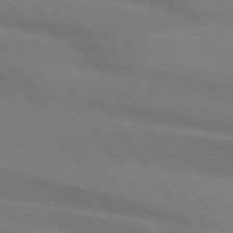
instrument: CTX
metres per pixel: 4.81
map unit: lApd
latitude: 74.2334
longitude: -62.9514
